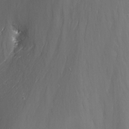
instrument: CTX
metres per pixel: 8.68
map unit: Nhu
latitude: -14.0283
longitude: -64.4601
